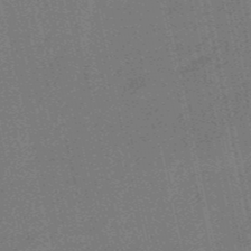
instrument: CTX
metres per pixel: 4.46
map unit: HNb
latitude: -51.6344
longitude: -51.2726
